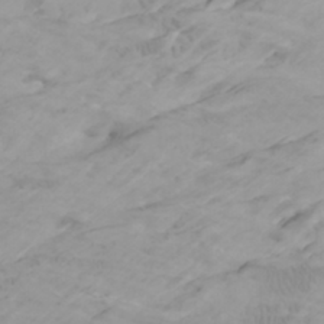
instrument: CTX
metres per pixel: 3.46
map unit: Htu
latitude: -6.8597
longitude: -70.5546
